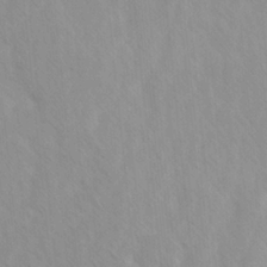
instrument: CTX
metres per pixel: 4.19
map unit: Ave
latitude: -1.2943
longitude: -113.0836
